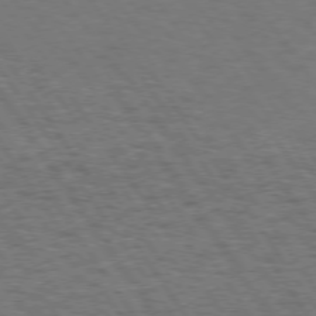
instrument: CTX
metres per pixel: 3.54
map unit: Hpe
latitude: 73.8395
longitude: -131.1404
